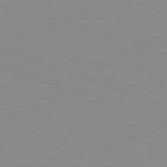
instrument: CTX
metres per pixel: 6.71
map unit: Hpe
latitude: -82.6896
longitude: 5.2376
